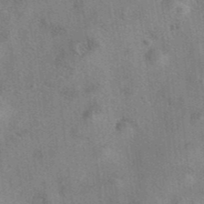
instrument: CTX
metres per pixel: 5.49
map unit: eAb
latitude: 41.6127
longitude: 110.5573
